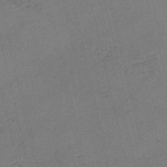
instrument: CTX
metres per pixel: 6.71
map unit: eHh
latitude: -54.5574
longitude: -89.3671
